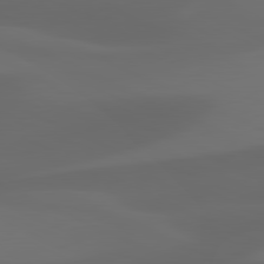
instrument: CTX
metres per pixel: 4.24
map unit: lApd
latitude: 81.1403
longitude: 122.9353
